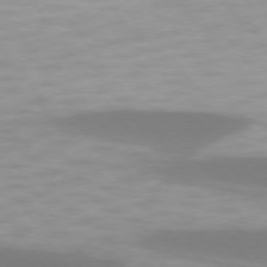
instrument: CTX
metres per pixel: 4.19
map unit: lApd
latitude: 74.6302
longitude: -48.7246
